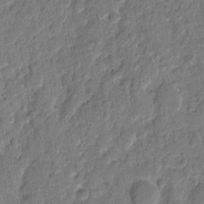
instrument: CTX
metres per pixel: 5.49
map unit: eHh
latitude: 9.3671
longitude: -66.5167
